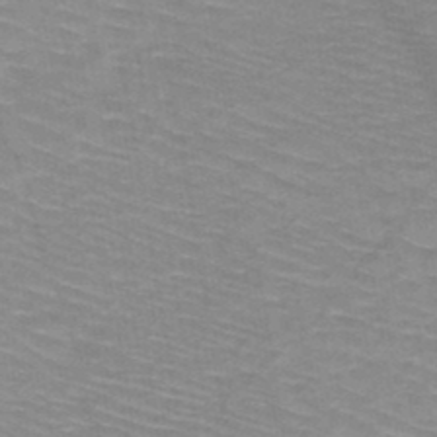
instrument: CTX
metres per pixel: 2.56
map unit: HNb
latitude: -47.5588
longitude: -44.9513
